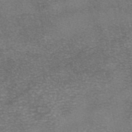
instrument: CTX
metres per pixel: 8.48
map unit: eAb
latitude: 46.3279
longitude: 104.5007
